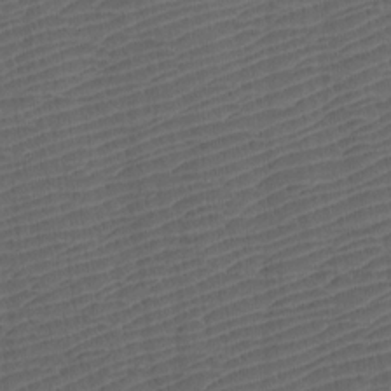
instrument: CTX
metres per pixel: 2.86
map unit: Htu
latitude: -7.7666
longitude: -66.5356
